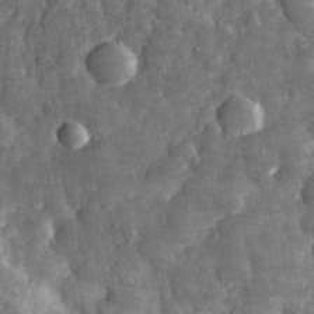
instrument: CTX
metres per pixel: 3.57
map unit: eHh
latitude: 31.4994
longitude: -69.7450
